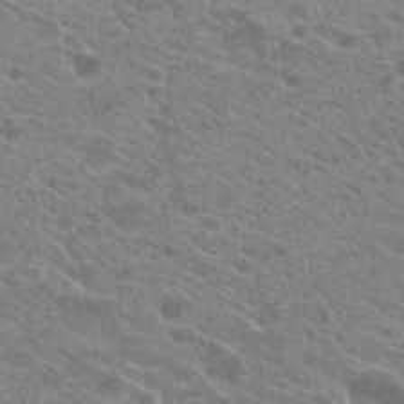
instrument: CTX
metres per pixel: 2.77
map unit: Hto
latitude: 22.0255
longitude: -38.9136
